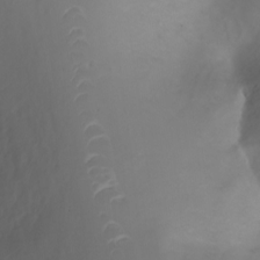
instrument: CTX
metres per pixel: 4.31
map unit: Ht
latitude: 0.3467
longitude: -36.2901
